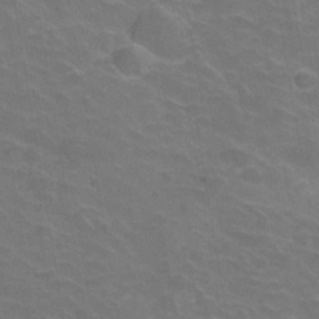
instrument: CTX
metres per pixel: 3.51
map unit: Hve
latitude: -30.2928
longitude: 95.1053
